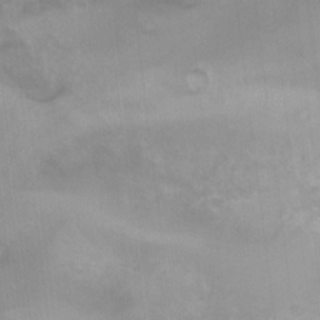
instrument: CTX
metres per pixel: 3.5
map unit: Nhu
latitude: 6.0633
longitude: -18.1011
